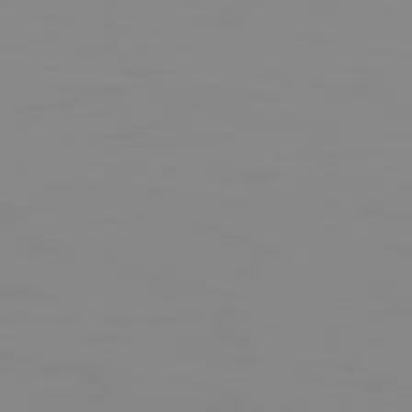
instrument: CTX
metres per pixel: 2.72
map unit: Hpe
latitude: 74.7246
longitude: -128.0822
